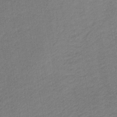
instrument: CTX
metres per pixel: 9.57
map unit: HNb
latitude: -33.8423
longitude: 62.3117
